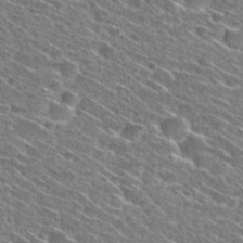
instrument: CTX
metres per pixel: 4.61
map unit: Hto
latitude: 29.0647
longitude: -45.4615
